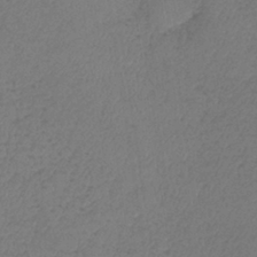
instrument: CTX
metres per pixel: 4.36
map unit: lHb
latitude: -38.8975
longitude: 73.5588
